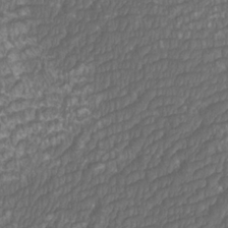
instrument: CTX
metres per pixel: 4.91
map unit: Htu
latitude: -11.0675
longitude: -73.5371
